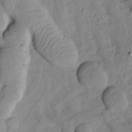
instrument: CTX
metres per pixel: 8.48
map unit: Htu
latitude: 2.2144
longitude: 176.6896
